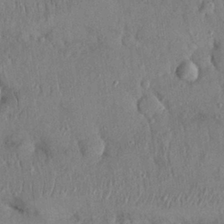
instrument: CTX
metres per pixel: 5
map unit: Nhu
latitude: 27.3104
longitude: -69.1781
